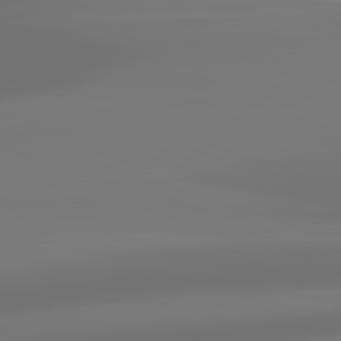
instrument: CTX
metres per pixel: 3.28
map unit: lApd
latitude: 83.1592
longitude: -131.8206
